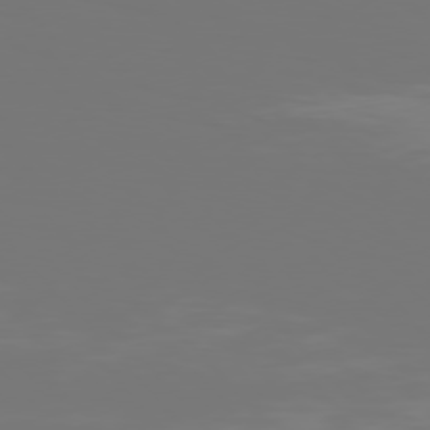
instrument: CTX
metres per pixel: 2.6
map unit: Hpe
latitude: 76.5545
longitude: -135.6883
